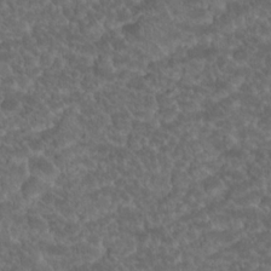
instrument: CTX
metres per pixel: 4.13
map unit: Hto
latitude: 19.5371
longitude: -35.7827
